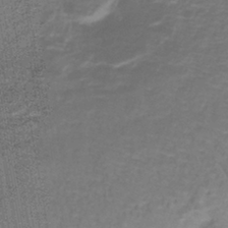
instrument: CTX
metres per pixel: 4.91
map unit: lHb
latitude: -40.8408
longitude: 58.8596
